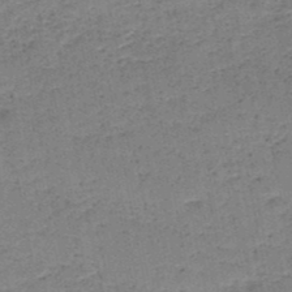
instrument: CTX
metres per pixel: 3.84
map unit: HNb
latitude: -49.3888
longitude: -40.2144
